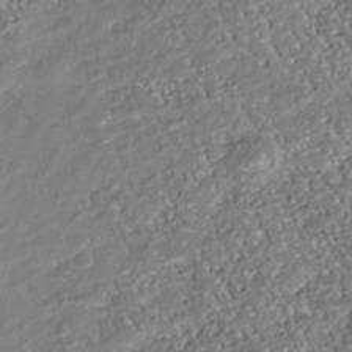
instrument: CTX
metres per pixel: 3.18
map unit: Nhu
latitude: -38.6897
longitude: -80.8380
